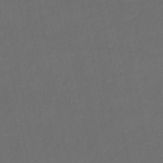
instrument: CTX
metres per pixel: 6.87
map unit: lHb
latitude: -45.9556
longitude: 61.1242
